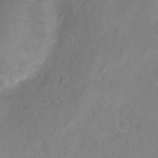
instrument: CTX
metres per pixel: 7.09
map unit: Ht
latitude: -8.2550
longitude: -36.7058
